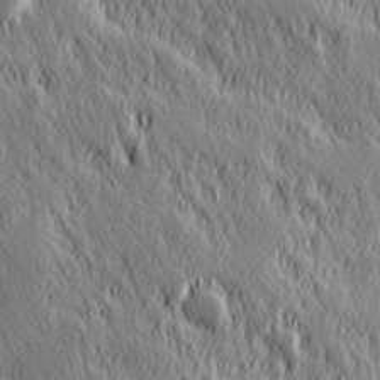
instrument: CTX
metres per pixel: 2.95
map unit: Hve
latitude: 25.6127
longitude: 145.9556
